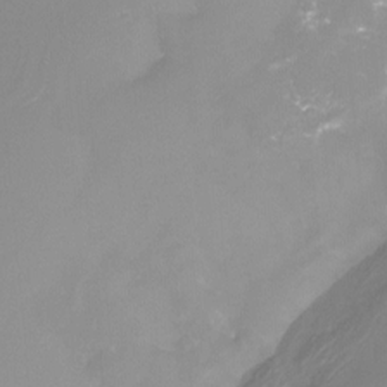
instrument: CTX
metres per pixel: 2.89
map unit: Htu
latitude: -13.6344
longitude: -46.8380
